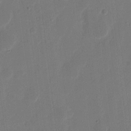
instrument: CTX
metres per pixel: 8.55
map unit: eHh
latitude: 9.2915
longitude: -67.9906
